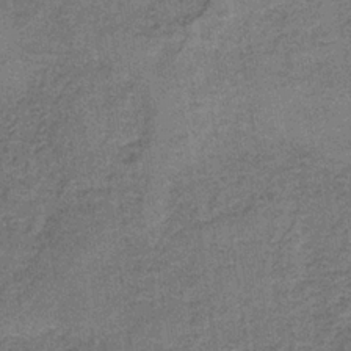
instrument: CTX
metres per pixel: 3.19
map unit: HNb
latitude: -35.8989
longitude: 54.0283
